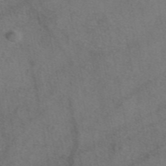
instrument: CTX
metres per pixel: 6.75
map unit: eAb
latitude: 47.9339
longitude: 110.3684
